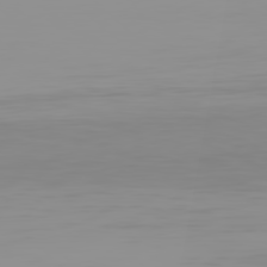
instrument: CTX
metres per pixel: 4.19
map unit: Hpe
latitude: 77.8394
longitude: -141.5371
